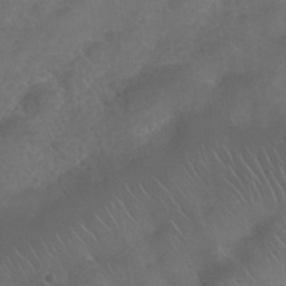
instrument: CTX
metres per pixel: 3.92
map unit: Nhu
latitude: 26.0633
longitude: -52.7435
